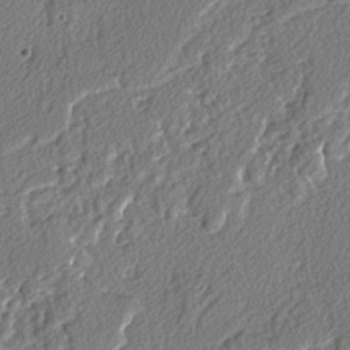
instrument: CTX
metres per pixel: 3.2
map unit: lAvf
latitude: -3.1053
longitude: -109.0080
